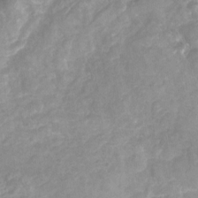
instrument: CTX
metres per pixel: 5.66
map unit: Nhu
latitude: -22.4251
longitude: -56.1388
